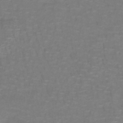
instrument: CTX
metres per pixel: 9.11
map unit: lHb
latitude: -42.3873
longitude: 56.5762
